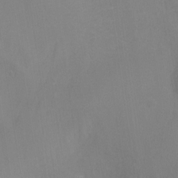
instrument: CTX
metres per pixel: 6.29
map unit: Ht
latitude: -8.9919
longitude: -46.2334
